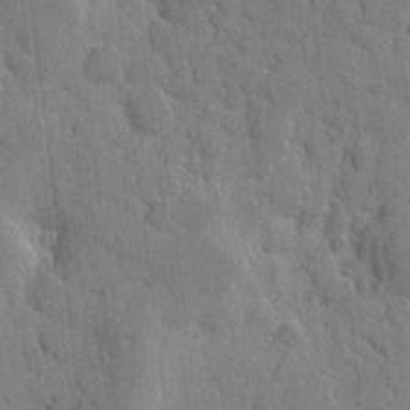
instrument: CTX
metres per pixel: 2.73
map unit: eHh
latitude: 8.3467
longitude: -65.8772
